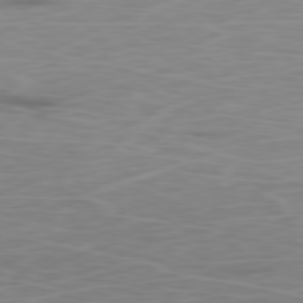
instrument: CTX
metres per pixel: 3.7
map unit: Ap
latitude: -80.3307
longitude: -70.5735
